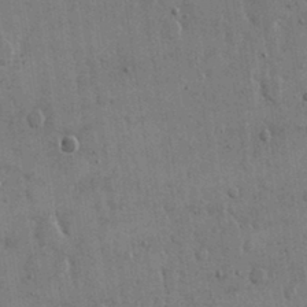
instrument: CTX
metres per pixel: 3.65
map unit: eHh
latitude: 15.0648
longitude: -68.4223
